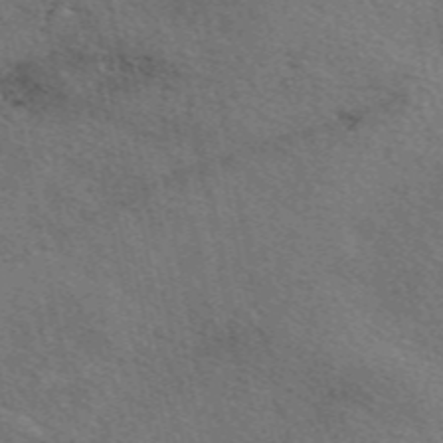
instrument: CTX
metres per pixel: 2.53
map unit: eAb
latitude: 50.7435
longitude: 109.5777
